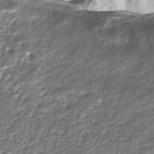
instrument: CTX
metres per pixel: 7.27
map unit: Nhe
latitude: -45.4832
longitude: 152.0472
